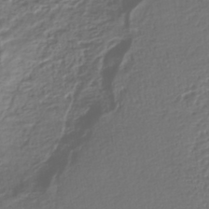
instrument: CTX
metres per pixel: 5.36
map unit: HNhu
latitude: -45.2943
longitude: 103.6155
